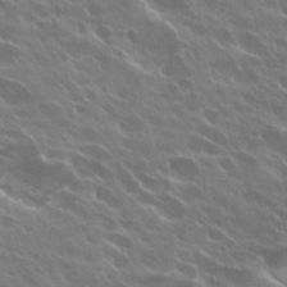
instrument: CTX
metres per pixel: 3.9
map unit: Hto
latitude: 27.5938
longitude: -41.2914
